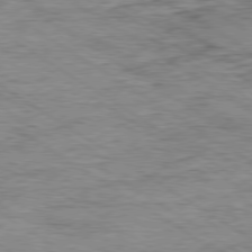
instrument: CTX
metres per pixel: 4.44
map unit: Ap
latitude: -80.0094
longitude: -48.6679
